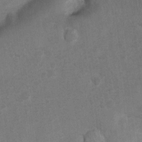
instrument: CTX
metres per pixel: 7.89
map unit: Nhu
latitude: 6.6301
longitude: -23.4615
